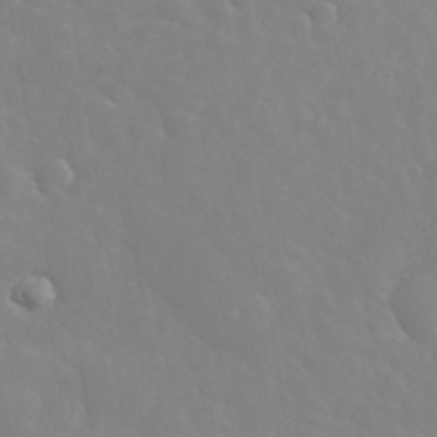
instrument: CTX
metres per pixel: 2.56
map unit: eHh
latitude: 35.7449
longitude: -60.1766
